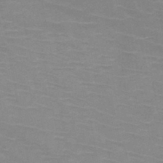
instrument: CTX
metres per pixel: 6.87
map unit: HNb
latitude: -46.8030
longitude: -46.3279
